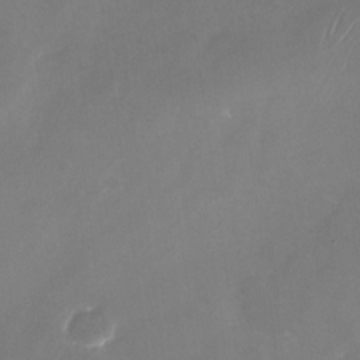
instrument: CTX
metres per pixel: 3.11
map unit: Nhu
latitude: -25.0486
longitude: -71.0269
